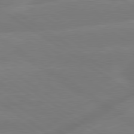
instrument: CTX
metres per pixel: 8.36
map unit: lApd
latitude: 79.6883
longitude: -142.4601
